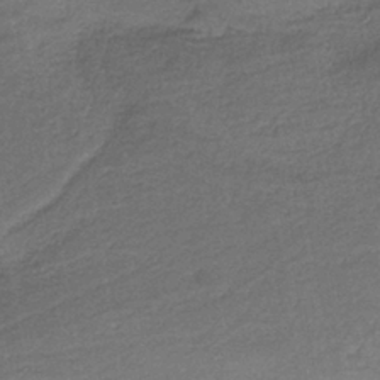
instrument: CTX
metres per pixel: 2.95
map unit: HNb
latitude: -35.2943
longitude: 59.5210
